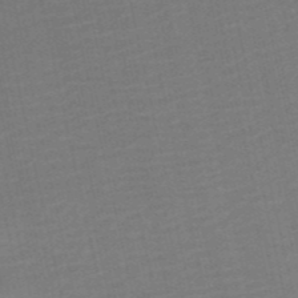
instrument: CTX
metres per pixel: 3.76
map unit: HNb
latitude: -51.7289
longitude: -48.7813
